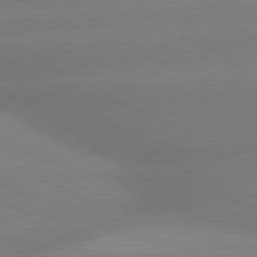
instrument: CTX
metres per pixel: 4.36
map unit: lApd
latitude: 80.0633
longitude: -148.4979
